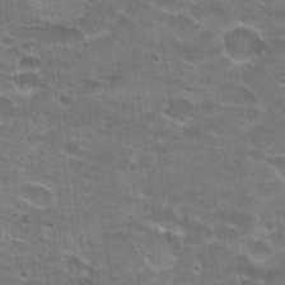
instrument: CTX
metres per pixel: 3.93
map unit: Hto
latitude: 21.9339
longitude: -42.7435
